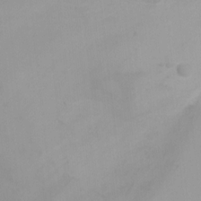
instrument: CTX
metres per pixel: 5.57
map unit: Ht
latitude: 3.6127
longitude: -28.8380
